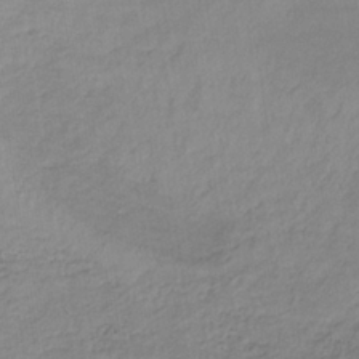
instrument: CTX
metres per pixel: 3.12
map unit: lHb
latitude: -34.1228
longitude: 68.8597
